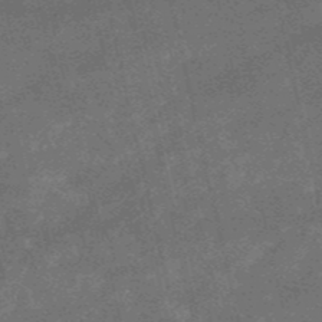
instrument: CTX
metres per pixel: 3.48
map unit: HNb
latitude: -52.4440
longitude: -40.4601
